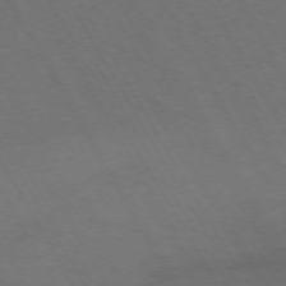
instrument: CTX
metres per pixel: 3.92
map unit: Hpe
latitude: -74.3307
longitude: 8.0661
